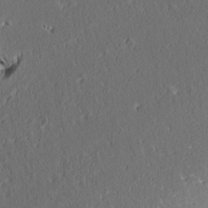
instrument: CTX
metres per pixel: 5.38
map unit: Nve
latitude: -6.9919
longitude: 173.8989
